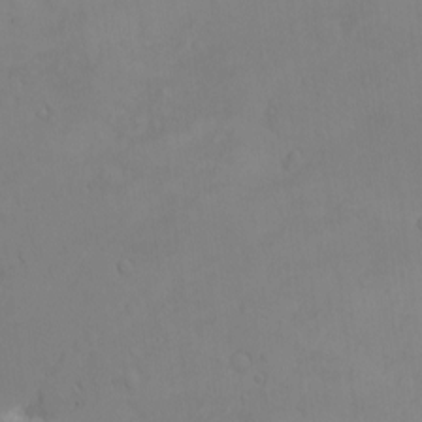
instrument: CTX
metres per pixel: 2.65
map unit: eHh
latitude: -8.9353
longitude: -66.9135
